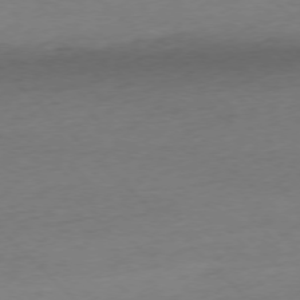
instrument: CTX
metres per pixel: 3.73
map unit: Ap
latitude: -76.9731
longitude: -79.6883
